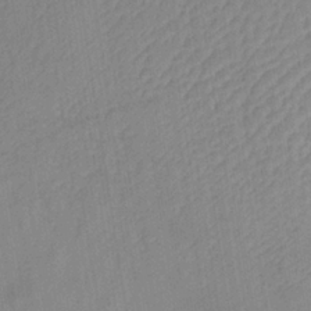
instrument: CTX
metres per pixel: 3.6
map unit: lHb
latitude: -35.9178
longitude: 71.9745
